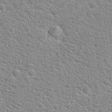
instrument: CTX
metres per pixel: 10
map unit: Hto
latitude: 24.3278
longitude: -49.1214
